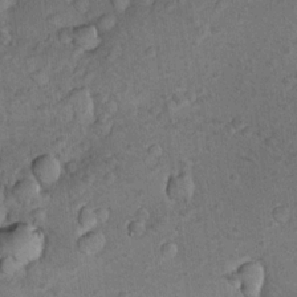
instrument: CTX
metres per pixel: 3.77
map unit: Nhu
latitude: 10.3278
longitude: -24.4034
